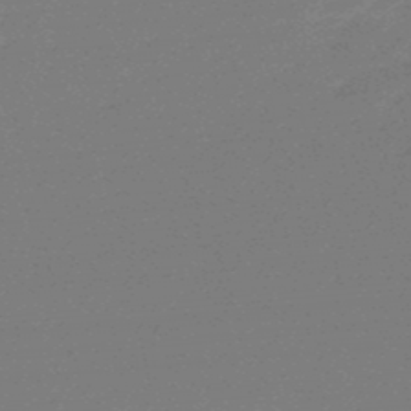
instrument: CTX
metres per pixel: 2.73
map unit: lHb
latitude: -48.6897
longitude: 82.1984
